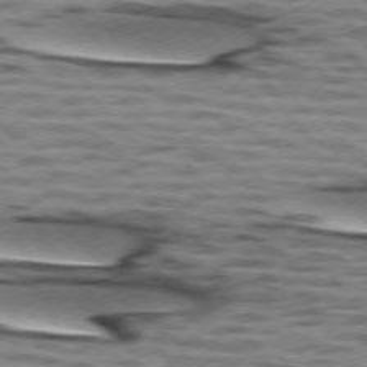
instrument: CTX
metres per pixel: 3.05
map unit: lApd
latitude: 74.1767
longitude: -53.1592
